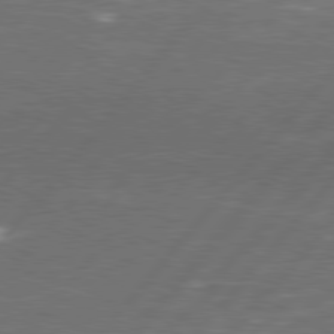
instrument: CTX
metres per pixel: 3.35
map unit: Hpe
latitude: 78.0255
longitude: -120.7247
